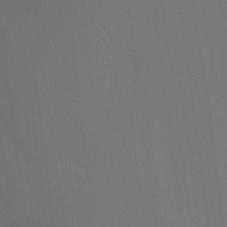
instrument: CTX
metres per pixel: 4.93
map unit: Ht
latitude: -15.5966
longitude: -42.3845
